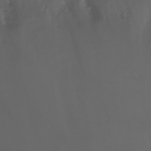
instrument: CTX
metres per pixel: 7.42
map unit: Nhu
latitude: -12.4251
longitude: -50.5734
